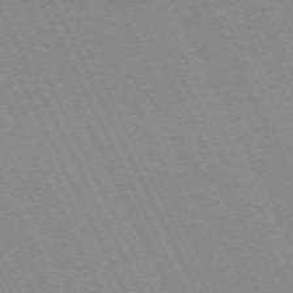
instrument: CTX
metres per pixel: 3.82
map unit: Hpe
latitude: -70.5196
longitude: 16.3118
